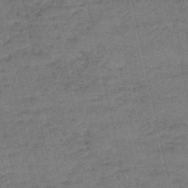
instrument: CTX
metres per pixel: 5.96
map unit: eHh
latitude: -54.5007
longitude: -89.8395
